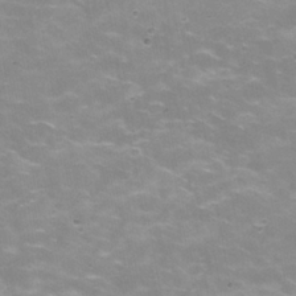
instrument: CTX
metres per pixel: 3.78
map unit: Hve
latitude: -30.0661
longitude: 95.3131
